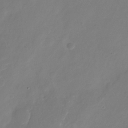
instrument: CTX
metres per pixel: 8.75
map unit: Nhu
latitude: -27.0675
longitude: -74.1767
